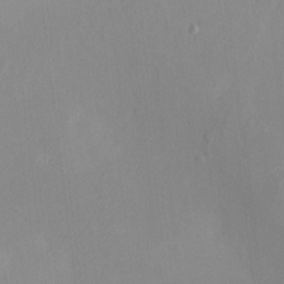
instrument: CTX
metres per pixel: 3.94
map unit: HNhu
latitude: -1.5588
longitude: -7.3860
